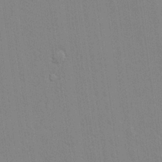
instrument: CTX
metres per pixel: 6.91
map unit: lAvf
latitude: 24.1766
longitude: -111.4805
